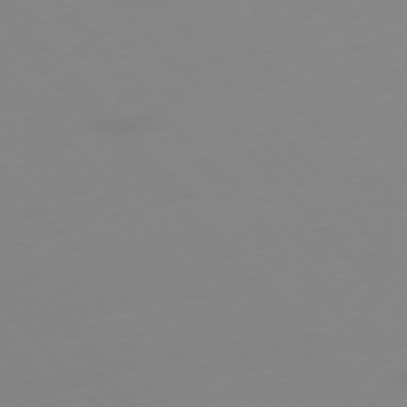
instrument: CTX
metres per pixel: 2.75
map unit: Hpe
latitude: -76.3495
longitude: -17.2159
